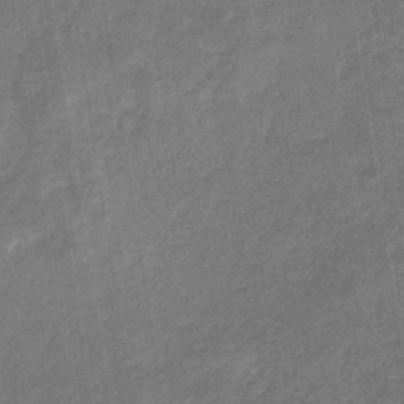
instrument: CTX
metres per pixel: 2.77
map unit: eHb
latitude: -34.0850
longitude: 74.8219
